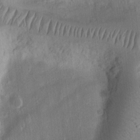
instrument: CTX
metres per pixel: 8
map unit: Ht
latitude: 11.0081
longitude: -74.9136
